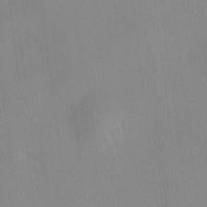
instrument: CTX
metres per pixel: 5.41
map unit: HNhu
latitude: 8.3278
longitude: 13.8800
